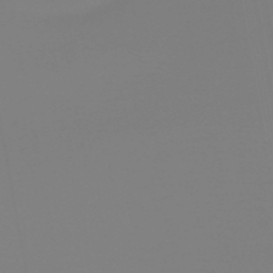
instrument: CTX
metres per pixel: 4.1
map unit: eHb
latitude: -50.0850
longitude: 74.7841
